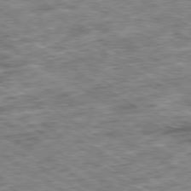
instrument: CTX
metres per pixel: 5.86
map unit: Ap
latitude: -79.9745
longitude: -75.0081
